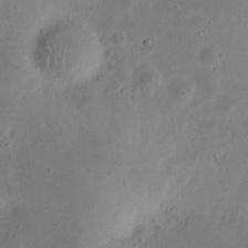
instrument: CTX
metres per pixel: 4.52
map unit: eHh
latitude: 23.5560
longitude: -69.0459
